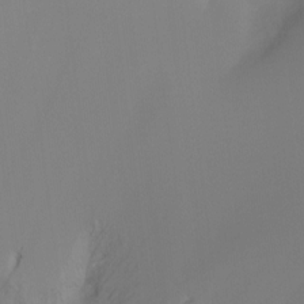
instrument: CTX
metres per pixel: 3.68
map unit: Ht
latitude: -16.7464
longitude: -45.5371
